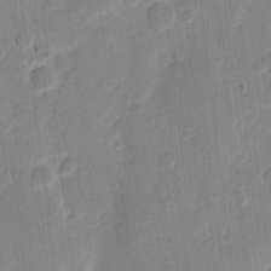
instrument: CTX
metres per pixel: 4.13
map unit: eHh
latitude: 11.8583
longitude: -68.7246
